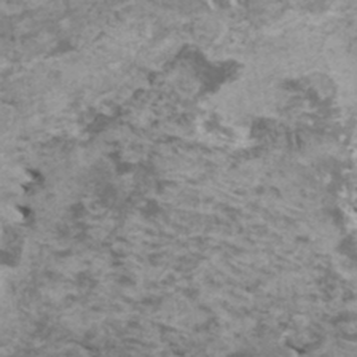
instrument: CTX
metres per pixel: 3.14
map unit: HNhu
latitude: -0.2929
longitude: 2.8974
